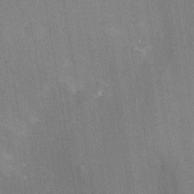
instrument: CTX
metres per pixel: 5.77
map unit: Nhu
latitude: -11.3888
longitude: -22.0444
